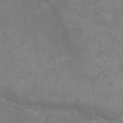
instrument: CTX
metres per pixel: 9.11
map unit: eHh
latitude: -10.5196
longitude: -65.4048
